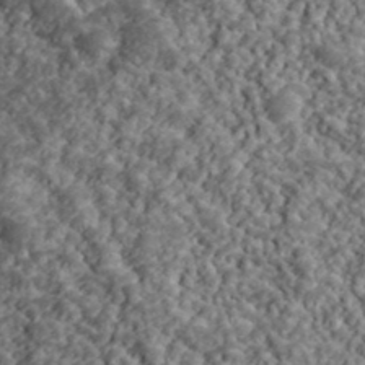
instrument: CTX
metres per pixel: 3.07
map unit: lHvf
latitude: 39.6316
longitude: -88.1389
